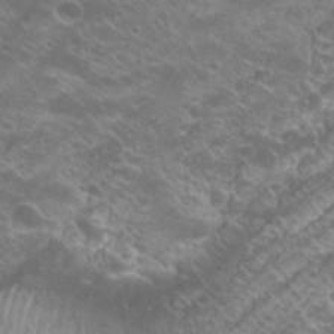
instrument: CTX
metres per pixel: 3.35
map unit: Hto
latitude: 23.6127
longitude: -37.0081
